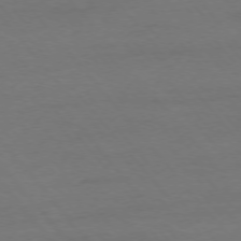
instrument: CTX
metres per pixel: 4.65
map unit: Ap
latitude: -76.3117
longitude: -88.6302
